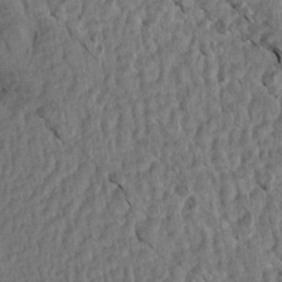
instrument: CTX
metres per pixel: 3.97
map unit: Aa
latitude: 14.3090
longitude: -144.6679
